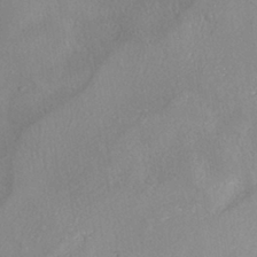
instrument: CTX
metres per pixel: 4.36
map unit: HNhu
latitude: -40.0472
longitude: 97.4832
